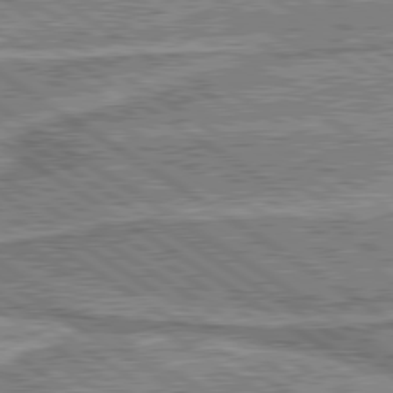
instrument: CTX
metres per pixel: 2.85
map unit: lApd
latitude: 80.0444
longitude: 173.2943
